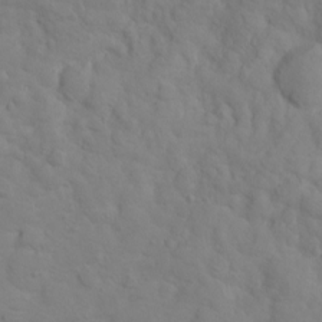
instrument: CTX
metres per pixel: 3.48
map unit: eHh
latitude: 1.4993
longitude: -56.4034
